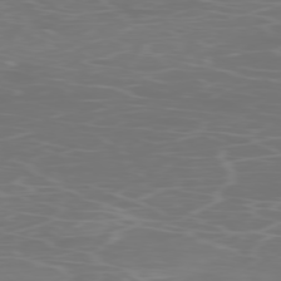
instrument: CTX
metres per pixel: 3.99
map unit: Ap
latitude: -78.6140
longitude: -97.0458
